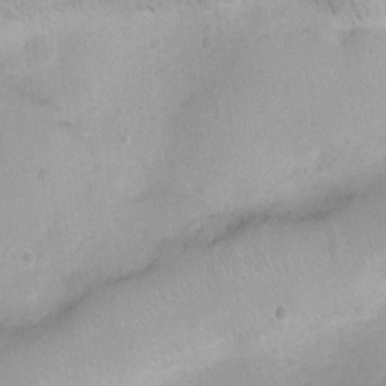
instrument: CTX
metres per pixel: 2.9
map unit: Ht
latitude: -8.5763
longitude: -21.5749
